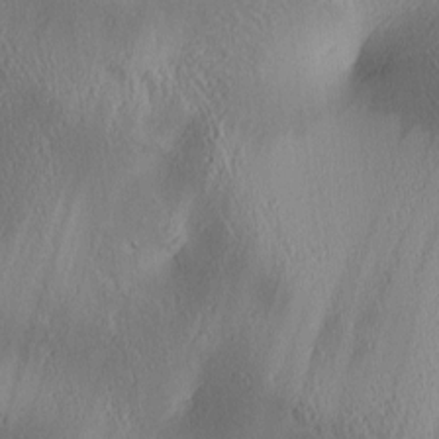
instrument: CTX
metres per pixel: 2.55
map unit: lAa
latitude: 4.5357
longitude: -117.5560
